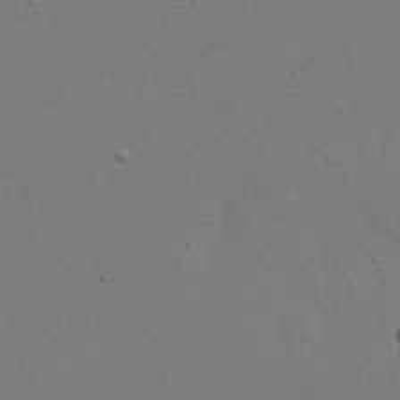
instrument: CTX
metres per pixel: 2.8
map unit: eHh
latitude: 18.9702
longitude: -71.8205
